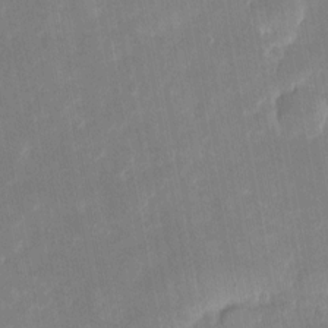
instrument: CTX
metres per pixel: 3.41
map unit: eHh
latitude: 5.6505
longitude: -69.8772
